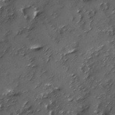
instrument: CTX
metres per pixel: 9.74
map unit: Ave
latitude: -7.9178
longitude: -117.9339
